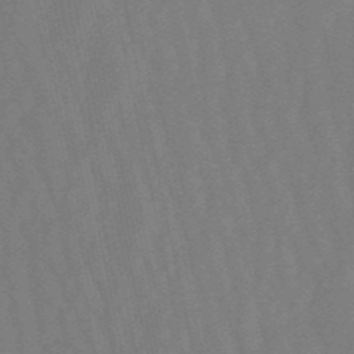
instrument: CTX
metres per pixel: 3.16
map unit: lHb
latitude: -49.8234
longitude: 71.6533
